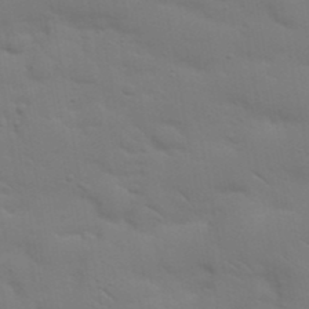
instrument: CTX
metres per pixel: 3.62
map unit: Nhu
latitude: 23.5560
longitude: -73.3104
